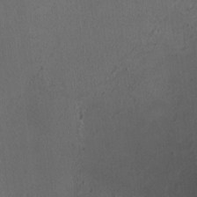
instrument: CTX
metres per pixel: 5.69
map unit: HNhu
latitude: -1.0487
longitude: -0.1200
